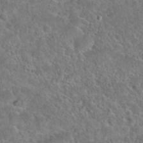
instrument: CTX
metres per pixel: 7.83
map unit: Hto
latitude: 23.7450
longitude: -48.2900
